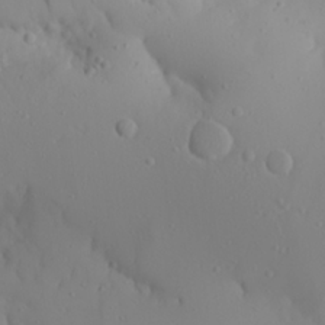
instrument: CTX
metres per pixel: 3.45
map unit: Aa
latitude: 21.7450
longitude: -145.9528
